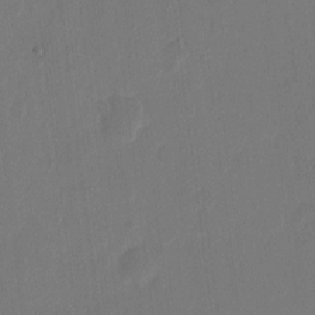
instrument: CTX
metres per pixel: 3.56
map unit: eHh
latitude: 9.5371
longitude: -68.0822
